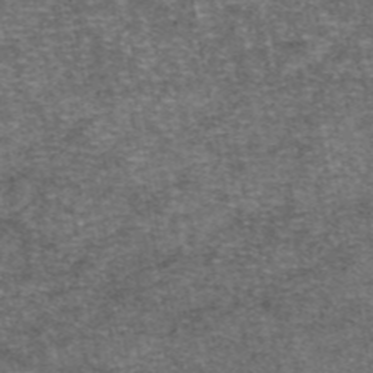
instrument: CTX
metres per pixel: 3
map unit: eAb
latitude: 46.7247
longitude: 103.9178
